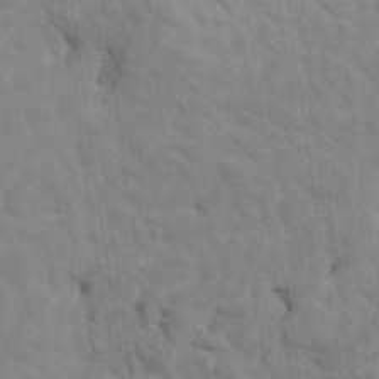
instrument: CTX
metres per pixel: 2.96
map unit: HNhu
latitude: 4.1200
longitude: -2.7624
